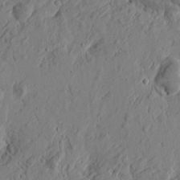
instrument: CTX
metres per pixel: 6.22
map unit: Htu
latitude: -2.1038
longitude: -178.4790
